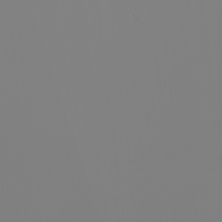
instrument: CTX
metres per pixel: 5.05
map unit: Nhu
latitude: -6.1417
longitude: -95.5182
